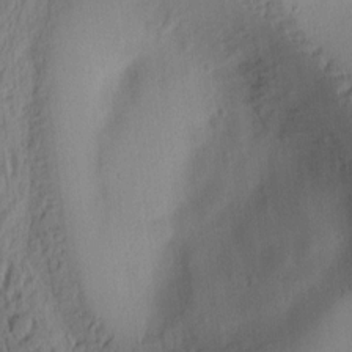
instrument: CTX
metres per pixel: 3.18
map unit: Ht
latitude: 7.8394
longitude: -76.1766
